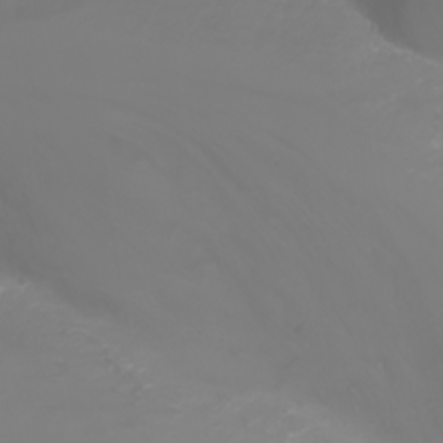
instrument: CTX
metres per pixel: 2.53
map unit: Nhu
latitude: -1.6911
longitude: -75.8583
